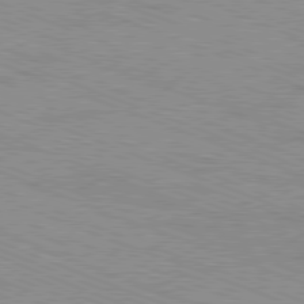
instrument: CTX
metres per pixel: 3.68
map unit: Ap
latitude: -81.5210
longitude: -74.2900
